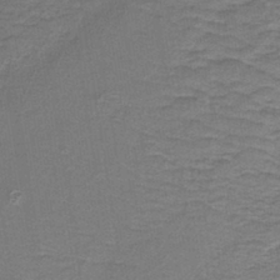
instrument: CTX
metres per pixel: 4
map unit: lHb
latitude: -40.1039
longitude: 53.7288
